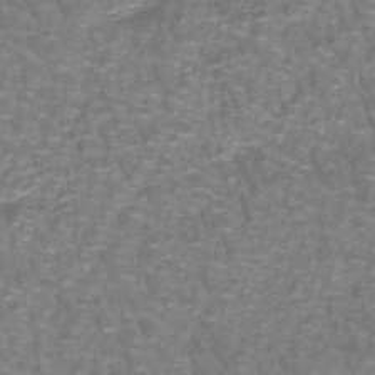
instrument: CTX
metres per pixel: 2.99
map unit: lHb
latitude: -41.7289
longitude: 55.5399
